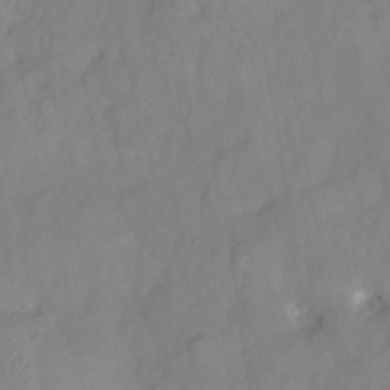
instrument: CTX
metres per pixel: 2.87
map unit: HNhu
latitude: -23.9745
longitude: 49.3510
